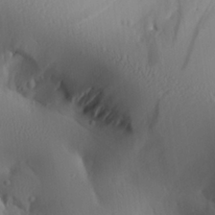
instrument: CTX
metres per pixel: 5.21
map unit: Aa
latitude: 25.4993
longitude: -136.8947
